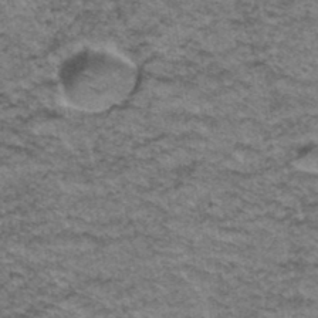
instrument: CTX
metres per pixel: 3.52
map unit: Hto
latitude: 37.6883
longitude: -46.4601
